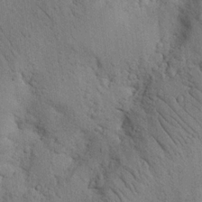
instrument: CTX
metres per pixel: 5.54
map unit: Nhu
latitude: 20.4412
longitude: -76.4412
